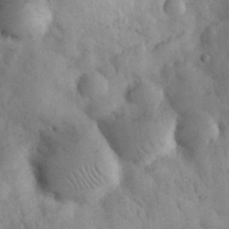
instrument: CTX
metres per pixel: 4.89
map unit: eHh
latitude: 32.1956
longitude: -68.7435
